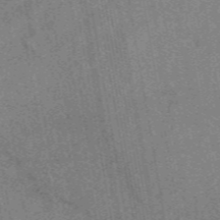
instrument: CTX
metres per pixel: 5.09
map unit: eAb
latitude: 48.4034
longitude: 109.1998
